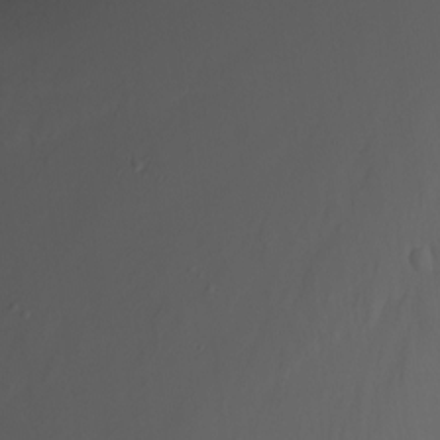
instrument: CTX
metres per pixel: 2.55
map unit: Nhu
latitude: -7.9745
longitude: -80.7246
